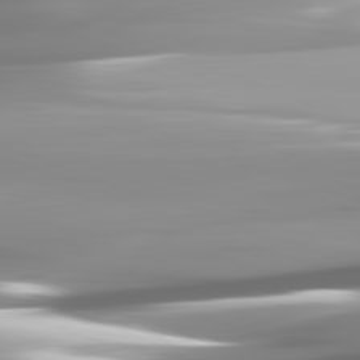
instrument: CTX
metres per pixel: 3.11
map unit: lApd
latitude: 82.3845
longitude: -143.4238
